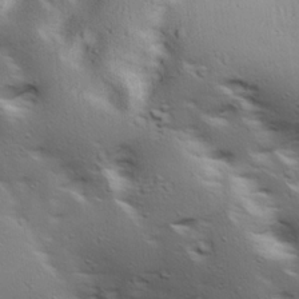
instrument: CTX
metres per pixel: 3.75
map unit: lAa
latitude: 18.7813
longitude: -138.1767
